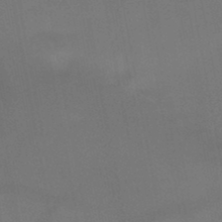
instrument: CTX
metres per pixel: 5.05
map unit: HNb
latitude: -46.2172
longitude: -44.8947
